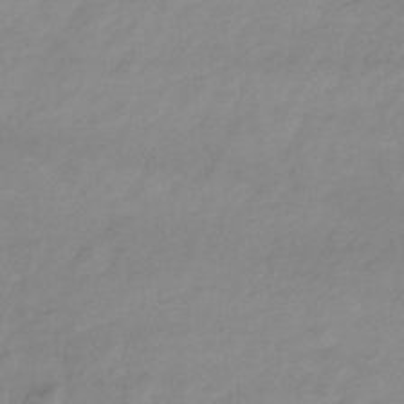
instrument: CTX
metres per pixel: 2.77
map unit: eHb
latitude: -33.4266
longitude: 71.1431
